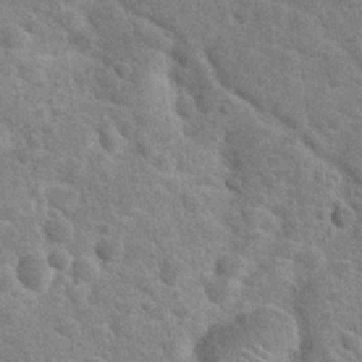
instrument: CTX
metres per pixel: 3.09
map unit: Hto
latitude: 24.0444
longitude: -49.2159
